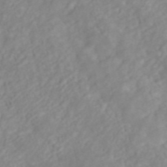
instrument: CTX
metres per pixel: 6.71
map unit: ANa
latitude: 44.8002
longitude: 22.5763
